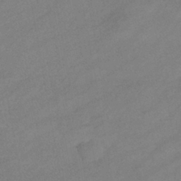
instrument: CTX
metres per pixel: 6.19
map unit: eHb
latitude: -39.5966
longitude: 82.1984
